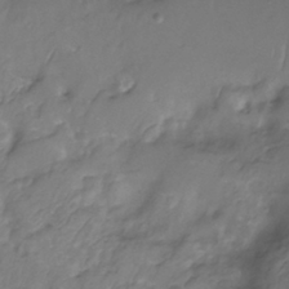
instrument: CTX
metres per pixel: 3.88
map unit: Nhu
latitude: -11.6911
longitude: -22.9325
